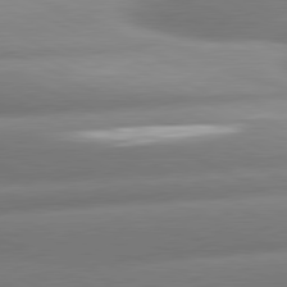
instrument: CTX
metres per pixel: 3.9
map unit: lApd
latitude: 80.8191
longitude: -159.6883
